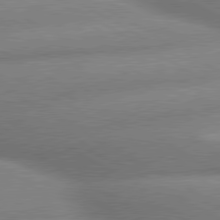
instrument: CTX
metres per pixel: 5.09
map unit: lApd
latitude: 80.0822
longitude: -163.6316
